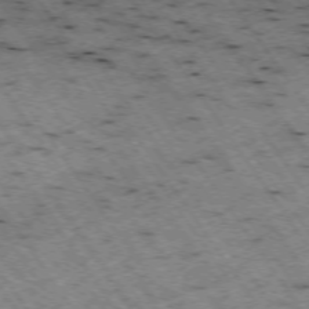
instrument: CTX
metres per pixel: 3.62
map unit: Hpe
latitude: -74.3496
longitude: 3.7477
